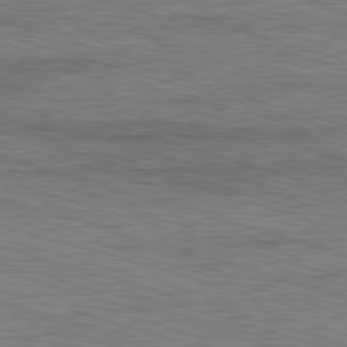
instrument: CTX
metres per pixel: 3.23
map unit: Ap
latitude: -82.1417
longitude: -70.4601
